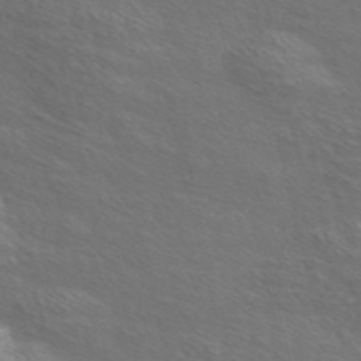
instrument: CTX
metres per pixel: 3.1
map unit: Nve
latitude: -56.3873
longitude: 52.9163
